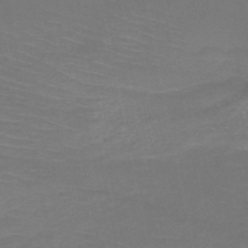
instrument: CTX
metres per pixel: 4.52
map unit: HNb
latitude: -50.6707
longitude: -43.4049
